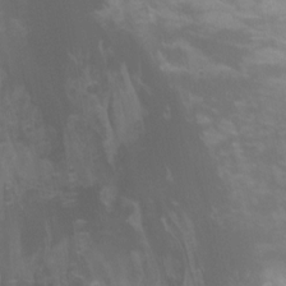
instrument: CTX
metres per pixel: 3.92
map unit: Nhu
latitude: -12.9731
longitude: -64.4601
